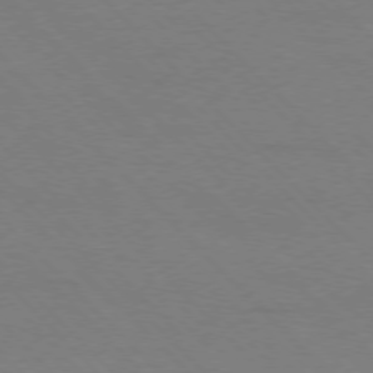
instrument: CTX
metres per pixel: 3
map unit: Ap
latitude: -77.1998
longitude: -87.2348
